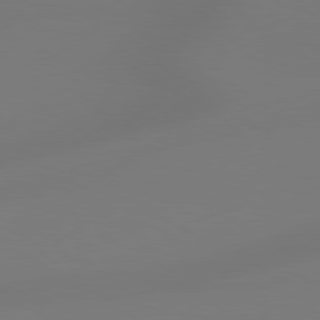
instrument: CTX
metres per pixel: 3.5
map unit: Hpe
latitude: 78.8380
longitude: -129.0080
